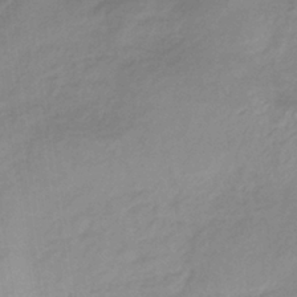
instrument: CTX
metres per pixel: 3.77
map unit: lHb
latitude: -36.9730
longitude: 73.2943
